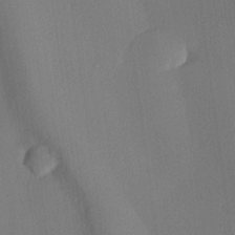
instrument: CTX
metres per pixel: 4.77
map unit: lHvf
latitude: 23.3104
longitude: 140.8975
